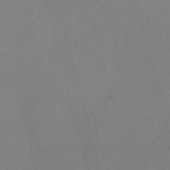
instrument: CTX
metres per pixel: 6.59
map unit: Nve
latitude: -57.5966
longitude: 64.2362
